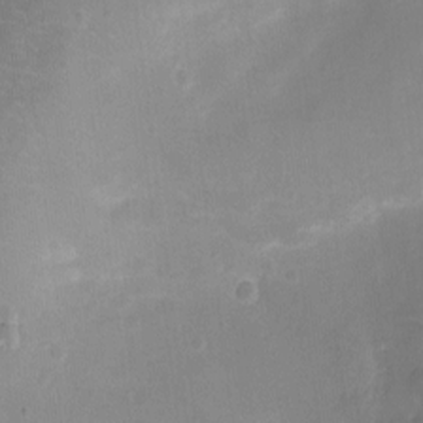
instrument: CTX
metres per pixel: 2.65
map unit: Ht
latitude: -7.6533
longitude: -21.3104
